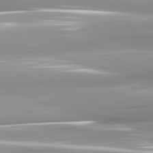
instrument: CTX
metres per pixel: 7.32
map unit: lApd
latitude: 82.4034
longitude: -143.3104
